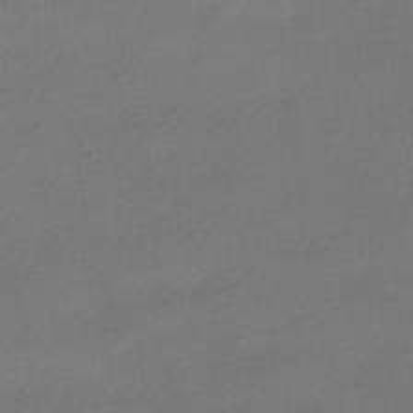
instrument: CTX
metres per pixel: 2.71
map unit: HNhu
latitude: -42.2928
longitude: 95.1620
